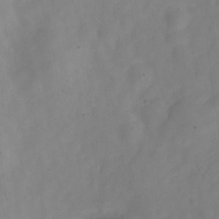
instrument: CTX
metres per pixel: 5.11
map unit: Nve
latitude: -22.5763
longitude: 106.9731
